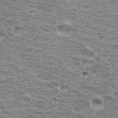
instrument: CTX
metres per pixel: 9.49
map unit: Hto
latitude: 32.2523
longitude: -40.4034
